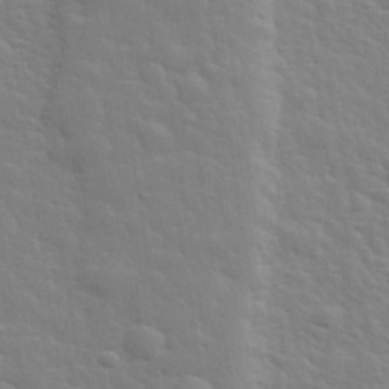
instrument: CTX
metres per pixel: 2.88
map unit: lHvf
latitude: 34.4034
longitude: -81.2537
